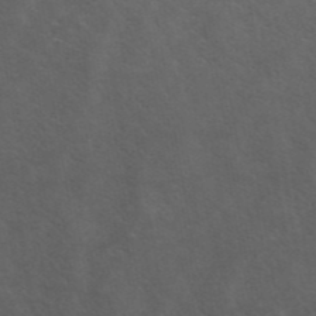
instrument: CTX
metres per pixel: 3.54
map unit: ANa
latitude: 42.7813
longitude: 14.3118
